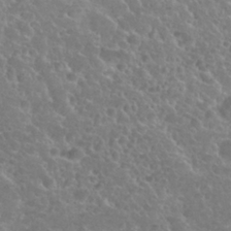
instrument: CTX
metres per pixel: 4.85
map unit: Nhu
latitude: 25.6504
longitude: -51.3481
